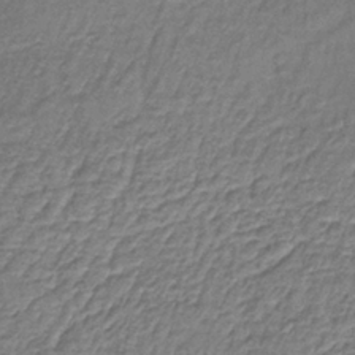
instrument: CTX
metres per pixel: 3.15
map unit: lHb
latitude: -36.1227
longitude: 61.0864
